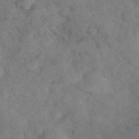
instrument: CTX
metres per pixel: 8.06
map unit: eHh
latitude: 37.2726
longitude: -67.6316
